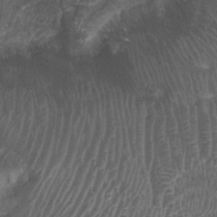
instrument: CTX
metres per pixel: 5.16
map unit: Ht
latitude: 3.3481
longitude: -19.6694
